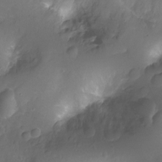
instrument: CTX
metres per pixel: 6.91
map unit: Ht
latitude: -11.1242
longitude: -35.6505
